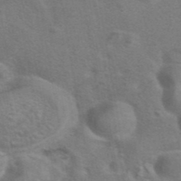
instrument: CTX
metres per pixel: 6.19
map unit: eAb
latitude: 41.6127
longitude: 105.6155
